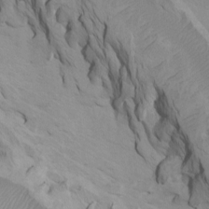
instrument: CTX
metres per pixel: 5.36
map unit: Htu
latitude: -6.4818
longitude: -69.4237
